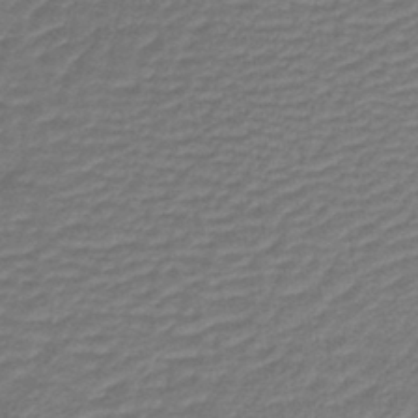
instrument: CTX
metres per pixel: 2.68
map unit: lHb
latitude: -38.2740
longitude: 56.9164
